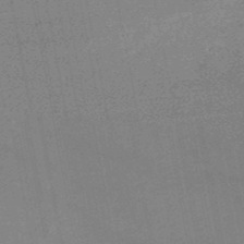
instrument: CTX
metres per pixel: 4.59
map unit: HNb
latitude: -48.0283
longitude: 58.1983
